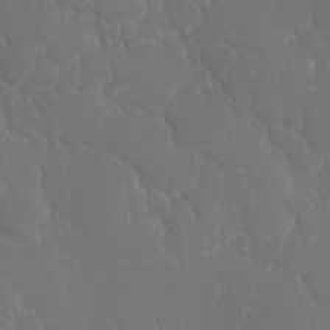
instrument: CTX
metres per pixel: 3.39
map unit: Ave
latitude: 1.9339
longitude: -113.5560
